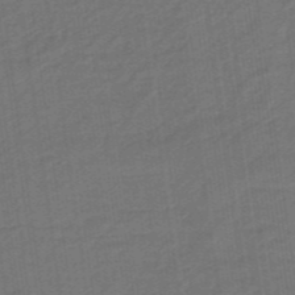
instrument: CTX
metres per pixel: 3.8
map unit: eHb
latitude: -47.2187
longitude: 87.5210
